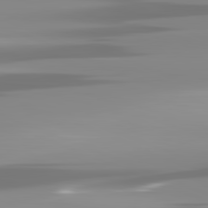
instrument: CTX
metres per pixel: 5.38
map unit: lApd
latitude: 81.8961
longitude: -138.3089
